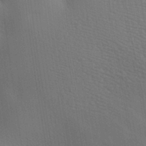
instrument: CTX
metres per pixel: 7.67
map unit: lAa
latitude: -8.0094
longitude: -124.4979
